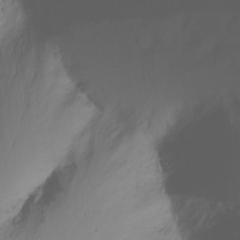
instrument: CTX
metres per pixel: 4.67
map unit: Nhu
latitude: -11.8045
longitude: -63.8584
